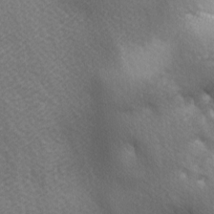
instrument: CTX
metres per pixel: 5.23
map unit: lAa
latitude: -5.5777
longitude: -121.6127
